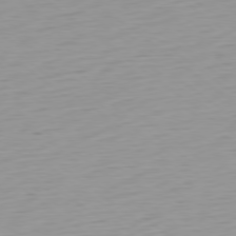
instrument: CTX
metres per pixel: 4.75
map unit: Ap
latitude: -79.0108
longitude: -66.3845
